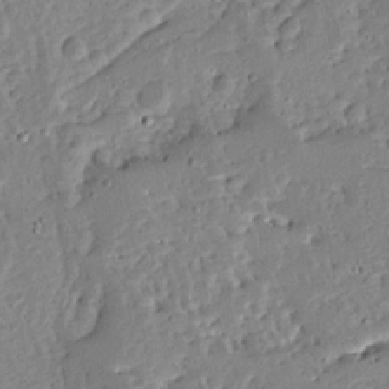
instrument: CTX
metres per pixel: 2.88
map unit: Ave
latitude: 12.8569
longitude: -137.9717
